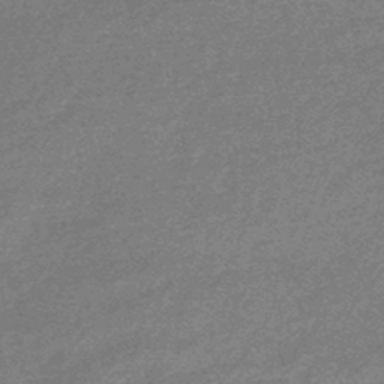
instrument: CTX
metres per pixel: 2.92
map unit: HNhu
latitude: -43.4076
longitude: 92.9731
